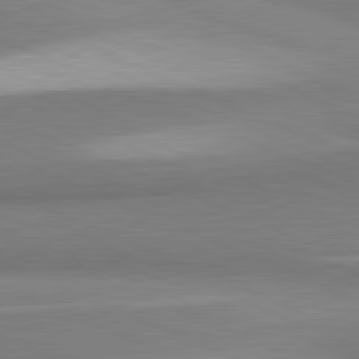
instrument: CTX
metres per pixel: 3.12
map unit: lApd
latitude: 81.5371
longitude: 165.3699
